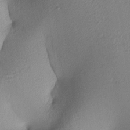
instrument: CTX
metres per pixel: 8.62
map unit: lAa
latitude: 3.3670
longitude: -116.1200
